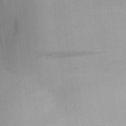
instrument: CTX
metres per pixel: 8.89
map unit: Aa
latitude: 27.2726
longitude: -147.5749
